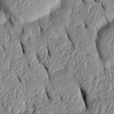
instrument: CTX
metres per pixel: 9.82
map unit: Htu
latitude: 1.5560
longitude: 149.0298
